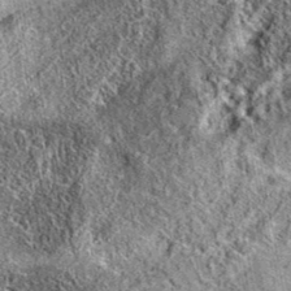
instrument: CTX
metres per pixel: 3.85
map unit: eAb
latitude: 36.9702
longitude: 110.1039
